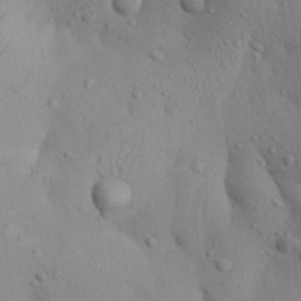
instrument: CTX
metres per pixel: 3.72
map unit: Aa
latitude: 28.5357
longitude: -132.1956
